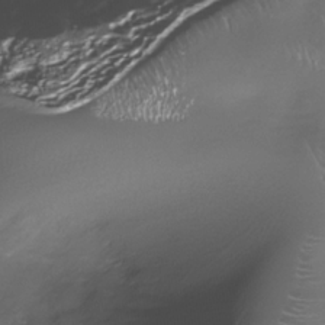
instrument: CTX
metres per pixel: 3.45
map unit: Nhe
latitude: -35.4643
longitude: -92.3278
